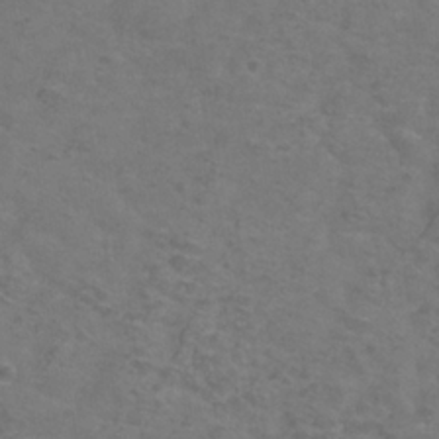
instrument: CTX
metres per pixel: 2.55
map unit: Hve
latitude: -34.0094
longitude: 91.1620
